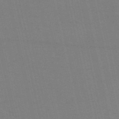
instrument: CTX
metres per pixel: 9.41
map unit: HNb
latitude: -53.6721
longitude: -46.0822
